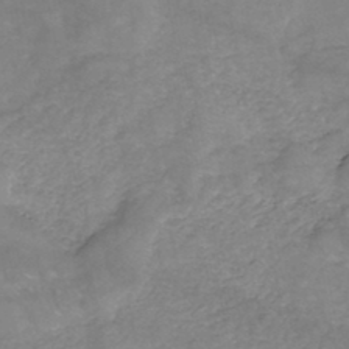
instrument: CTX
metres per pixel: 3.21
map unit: eHh
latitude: -45.1998
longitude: -30.1578
